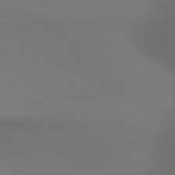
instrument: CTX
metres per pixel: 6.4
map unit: lApd
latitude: 79.9717
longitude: -175.1592
